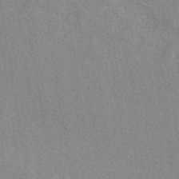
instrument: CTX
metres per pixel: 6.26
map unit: eAb
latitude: 49.6694
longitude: 115.1053
